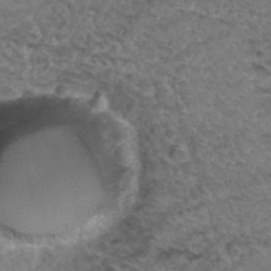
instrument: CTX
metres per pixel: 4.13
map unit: Hto
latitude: 33.6883
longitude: -48.0822
